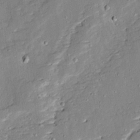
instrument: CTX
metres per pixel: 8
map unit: Ave
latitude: 13.1781
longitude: -134.6868
